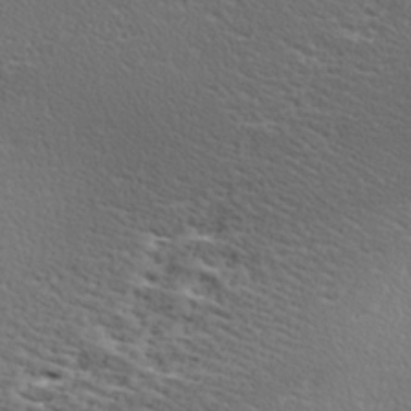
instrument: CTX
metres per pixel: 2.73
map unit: Ave
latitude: 17.0270
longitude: -138.0633
